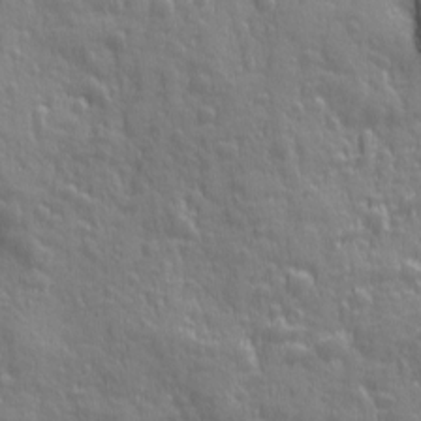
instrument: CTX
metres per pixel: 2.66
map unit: Ave
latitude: 12.6302
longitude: -104.1578
